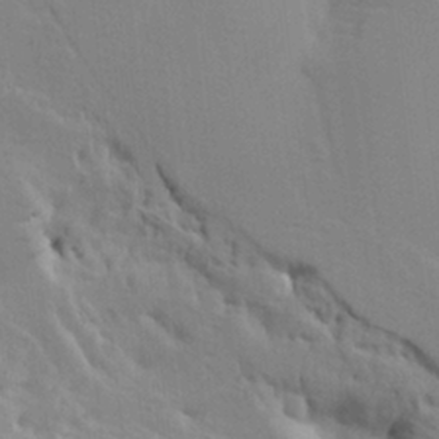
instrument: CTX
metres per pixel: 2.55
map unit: HNhu
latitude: 9.9906
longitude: 23.1998
